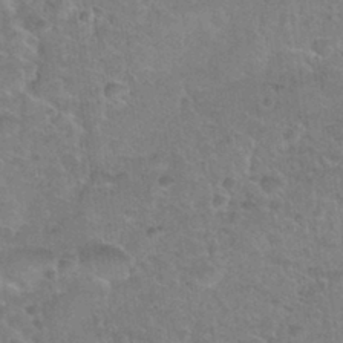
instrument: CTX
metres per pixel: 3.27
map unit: Nhu
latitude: 31.2726
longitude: -51.6693
